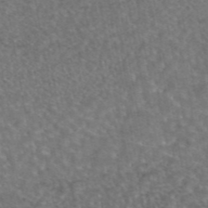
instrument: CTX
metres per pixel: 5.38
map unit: eAb
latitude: 45.3104
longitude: 108.4818
